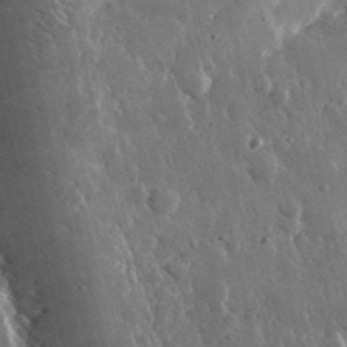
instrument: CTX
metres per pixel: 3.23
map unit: lHvf
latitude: 33.4615
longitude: -87.5749
